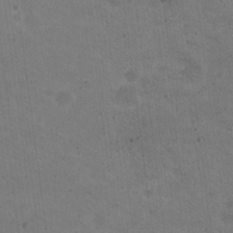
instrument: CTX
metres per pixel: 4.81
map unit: Nhu
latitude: 18.2522
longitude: -29.8583
